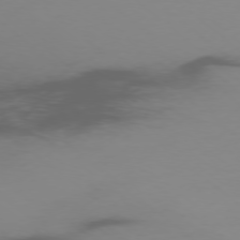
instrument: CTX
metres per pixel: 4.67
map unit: Ap
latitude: -77.1431
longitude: -66.8758
